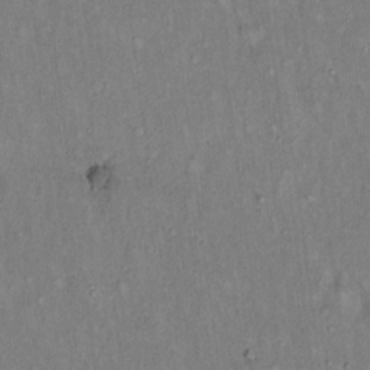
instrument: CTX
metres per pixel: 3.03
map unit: Hto
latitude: 14.6869
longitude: -59.1214
